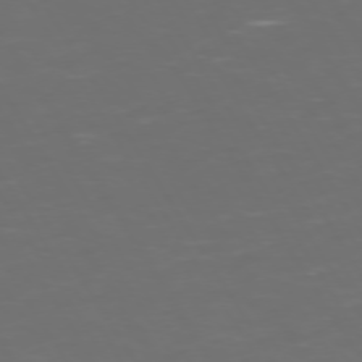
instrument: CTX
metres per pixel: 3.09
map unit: Hpe
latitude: 72.5168
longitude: -126.8947
